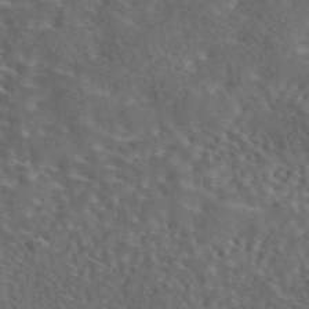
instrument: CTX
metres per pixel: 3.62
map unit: eAb
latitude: 43.8017
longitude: 111.4643
